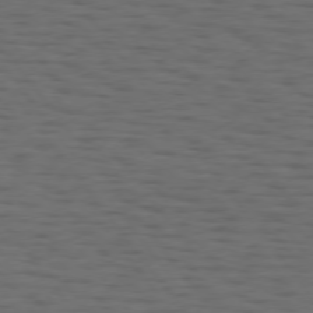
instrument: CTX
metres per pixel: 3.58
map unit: Hpe
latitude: 74.8758
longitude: -133.4993
